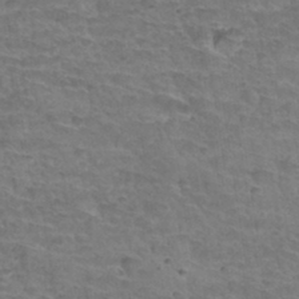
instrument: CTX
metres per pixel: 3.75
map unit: Hto
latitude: 34.4790
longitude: -44.1200
